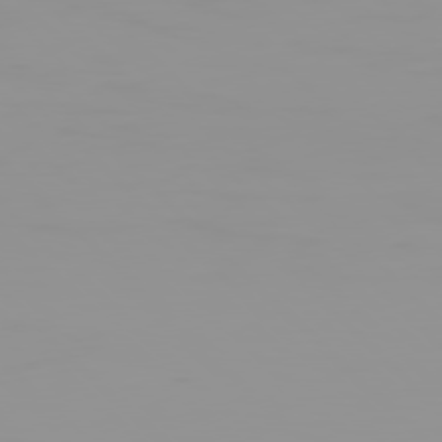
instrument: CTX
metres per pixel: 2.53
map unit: Hpe
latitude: 77.7449
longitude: -140.8002
